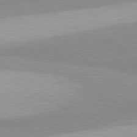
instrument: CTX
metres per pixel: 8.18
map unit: lApd
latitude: 80.4223
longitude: -179.8584
